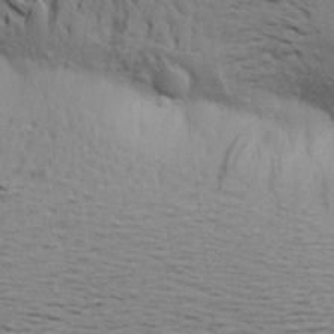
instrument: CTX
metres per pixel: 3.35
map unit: Aa
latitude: 20.8569
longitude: -148.3656
